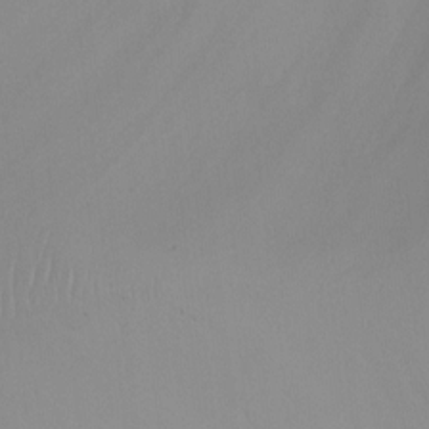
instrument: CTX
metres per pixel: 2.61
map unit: Ht
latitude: -0.1228
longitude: -18.2144
